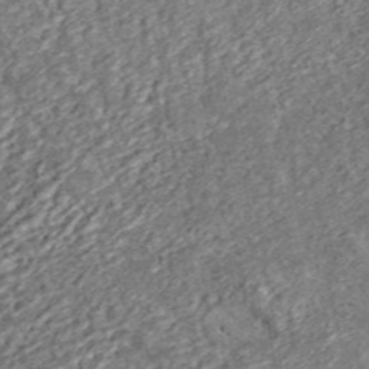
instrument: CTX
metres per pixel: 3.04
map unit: ANa
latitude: 45.0080
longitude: 21.0675
